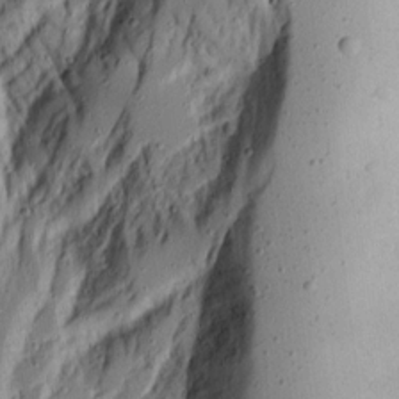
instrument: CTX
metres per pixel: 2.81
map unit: Aa
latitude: 14.2901
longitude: -140.0633
